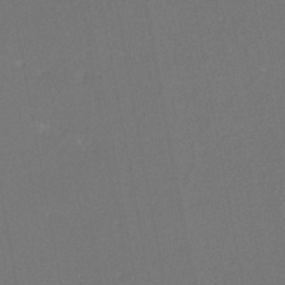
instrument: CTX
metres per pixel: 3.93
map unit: eHh
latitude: -44.6707
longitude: -28.5357
